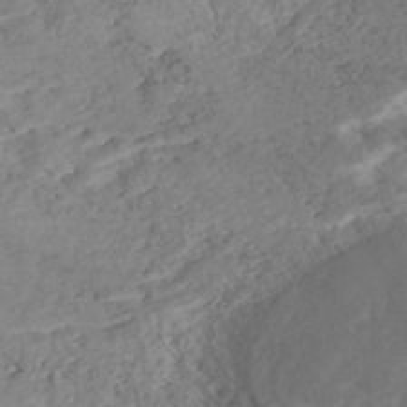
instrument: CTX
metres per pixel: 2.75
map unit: Nhe
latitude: -47.8611
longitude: -172.0633
